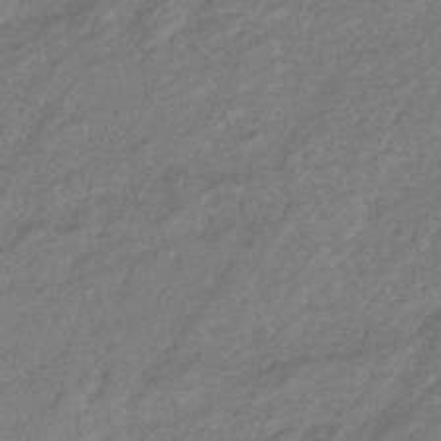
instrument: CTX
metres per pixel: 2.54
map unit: eHb
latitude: -39.1620
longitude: 78.1039
